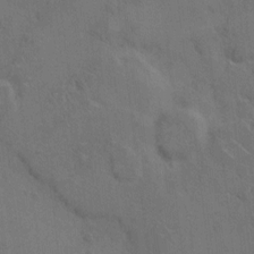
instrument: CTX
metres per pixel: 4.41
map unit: Hto
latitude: 7.2159
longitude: -62.8002
